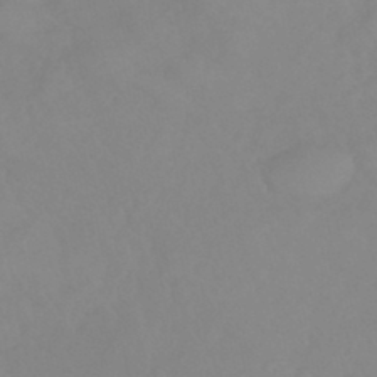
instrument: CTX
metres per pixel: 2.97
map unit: eHb
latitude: -44.9731
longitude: 84.3495
